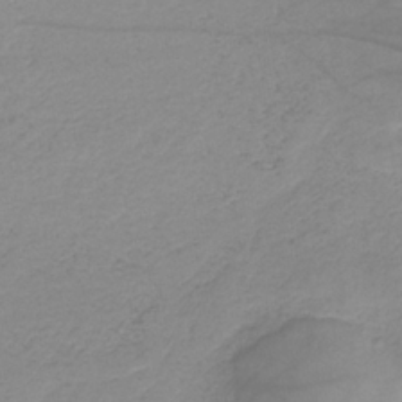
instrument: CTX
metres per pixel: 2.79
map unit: HNb
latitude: -33.6155
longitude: 64.1417
